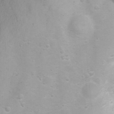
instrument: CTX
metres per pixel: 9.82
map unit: Nhu
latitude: 24.1199
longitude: -61.6694
